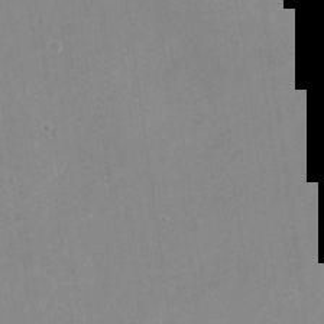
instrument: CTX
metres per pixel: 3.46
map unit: Nhu
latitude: -27.3131
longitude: -75.2537
